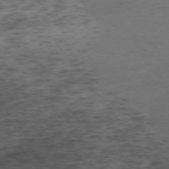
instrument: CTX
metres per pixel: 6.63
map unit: Ap
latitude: -74.2362
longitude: -72.7058
